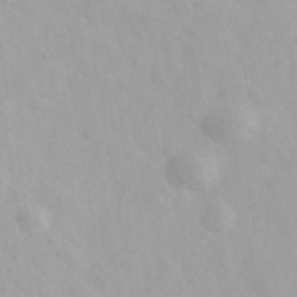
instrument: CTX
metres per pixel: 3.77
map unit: Ave
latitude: 39.9906
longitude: -106.6490
